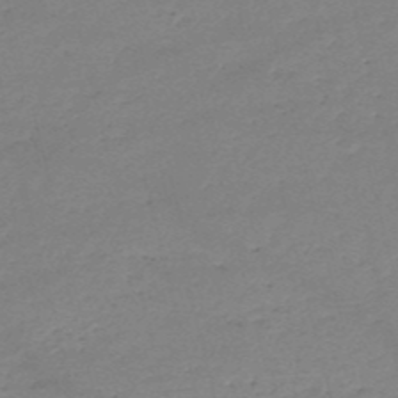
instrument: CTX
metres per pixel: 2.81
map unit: HNb
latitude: -49.6533
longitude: -42.0444
